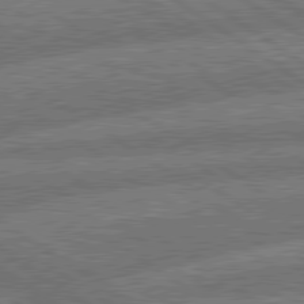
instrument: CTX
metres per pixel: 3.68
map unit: lApd
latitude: 79.9717
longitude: -161.2537
